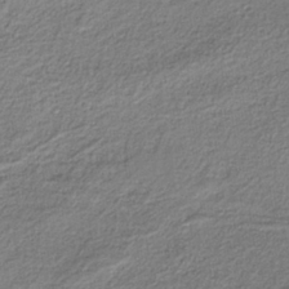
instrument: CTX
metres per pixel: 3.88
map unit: HNb
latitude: -37.8611
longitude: 53.5777
